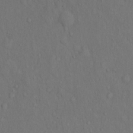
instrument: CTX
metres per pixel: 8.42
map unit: Hto
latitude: 14.7247
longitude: -61.9339
